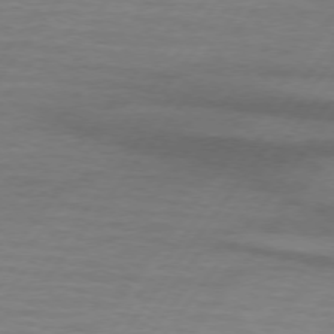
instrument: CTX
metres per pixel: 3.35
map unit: lApd
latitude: 74.1578
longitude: -78.4979
